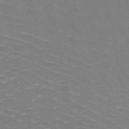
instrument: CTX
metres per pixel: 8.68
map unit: HNb
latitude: -49.5210
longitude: -47.1026
